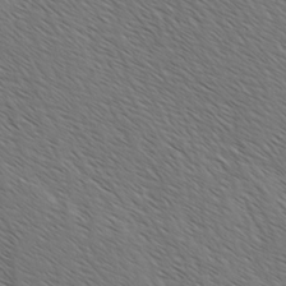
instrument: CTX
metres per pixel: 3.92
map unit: lAvf
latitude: -2.5762
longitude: -113.1970
